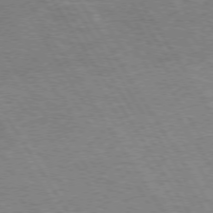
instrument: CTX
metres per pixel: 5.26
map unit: Hpe
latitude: 73.5749
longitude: -143.3293
